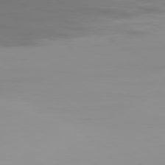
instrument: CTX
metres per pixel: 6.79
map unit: Ap
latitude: -78.6896
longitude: -95.8395
